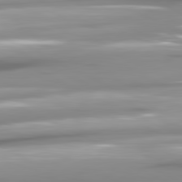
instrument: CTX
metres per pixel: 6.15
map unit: lApd
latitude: 81.0080
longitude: -146.0633
